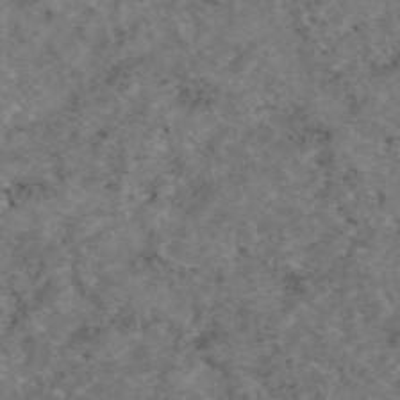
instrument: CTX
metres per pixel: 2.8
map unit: eAb
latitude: 47.6694
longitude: 111.8800
